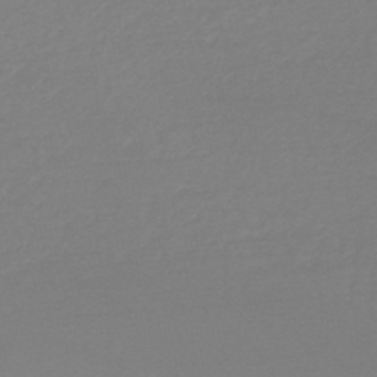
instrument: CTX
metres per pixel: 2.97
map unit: HNb
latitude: -48.9920
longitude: -43.0836
